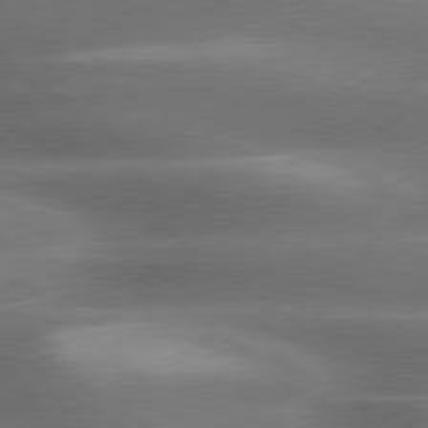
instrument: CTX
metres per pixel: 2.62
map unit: lApd
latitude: 79.6883
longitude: -118.8191
